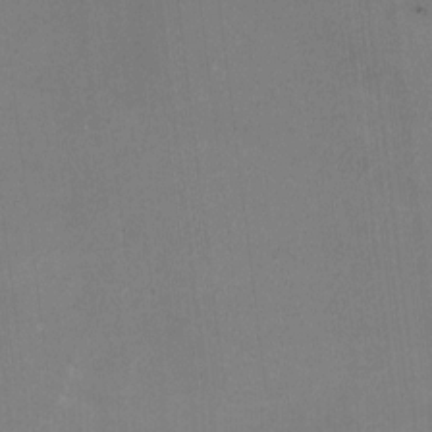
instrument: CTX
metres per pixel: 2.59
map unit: HNhu
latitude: -1.5211
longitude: -1.4426
